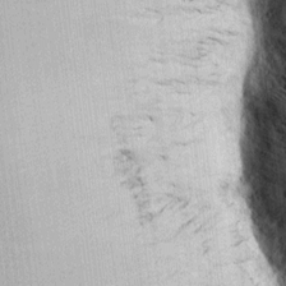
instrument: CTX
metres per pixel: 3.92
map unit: Htu
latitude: -5.3887
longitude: 158.3306
